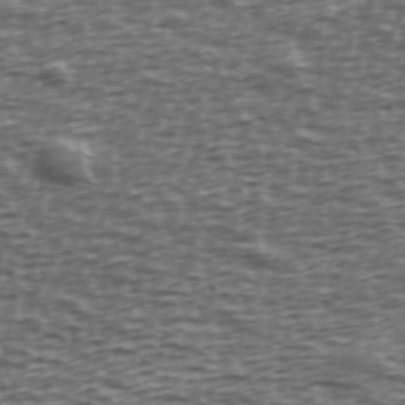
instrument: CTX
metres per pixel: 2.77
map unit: Ave
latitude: 39.9528
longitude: -113.0458
